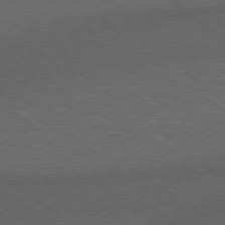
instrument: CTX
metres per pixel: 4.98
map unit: lApd
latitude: 78.5168
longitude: -177.2726
